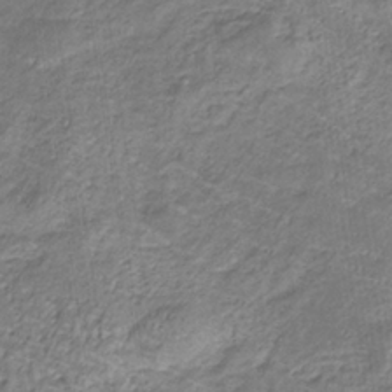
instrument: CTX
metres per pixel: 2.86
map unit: eHb
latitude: -32.8597
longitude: 67.7289
